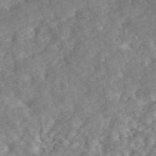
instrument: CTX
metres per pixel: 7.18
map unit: ANa
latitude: 46.3468
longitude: 50.2739
